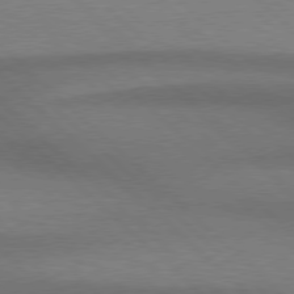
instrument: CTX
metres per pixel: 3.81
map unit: Hpe
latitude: 77.5182
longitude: -156.8380
